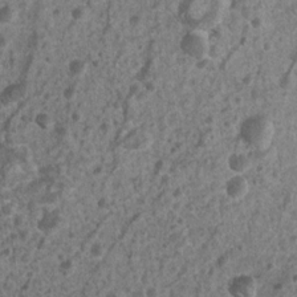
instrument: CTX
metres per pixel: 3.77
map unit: Nhu
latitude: 6.9703
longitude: -20.3656
